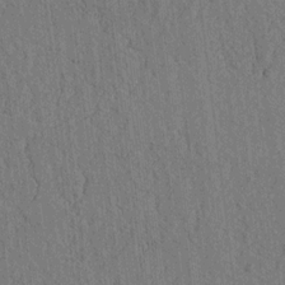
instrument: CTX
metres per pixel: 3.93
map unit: lAvf
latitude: 7.8772
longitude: 164.3118
